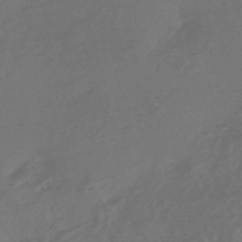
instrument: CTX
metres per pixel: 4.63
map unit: HNhu
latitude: -46.2928
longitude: 91.7100
